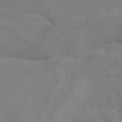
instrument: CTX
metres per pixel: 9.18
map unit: Ht
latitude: -0.6897
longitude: -33.6316
